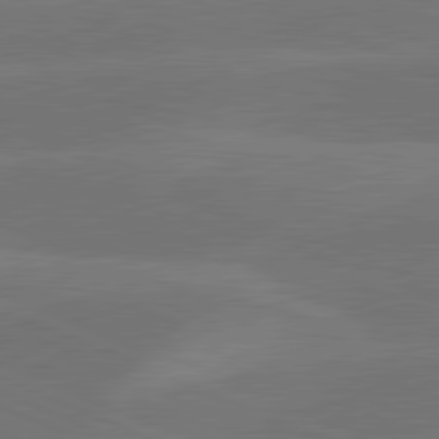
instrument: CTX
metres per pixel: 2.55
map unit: lApd
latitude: 81.4237
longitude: 124.4251
